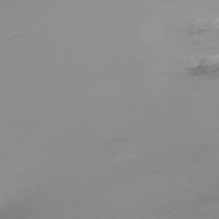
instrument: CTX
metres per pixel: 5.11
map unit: Ht
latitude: -12.1984
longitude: -47.1026
